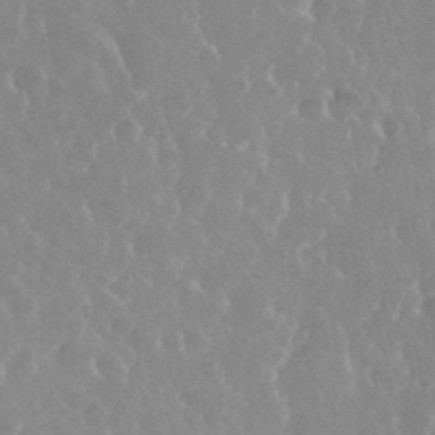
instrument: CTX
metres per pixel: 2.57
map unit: eHh
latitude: 34.5356
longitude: -58.7435
